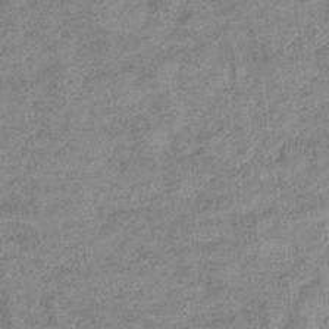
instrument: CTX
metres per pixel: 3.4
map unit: eHb
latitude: -36.5951
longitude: 80.2173
